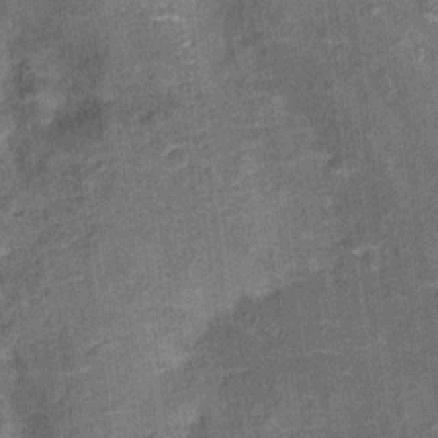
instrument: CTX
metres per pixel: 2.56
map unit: Ht
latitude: 10.9892
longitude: -39.1403
